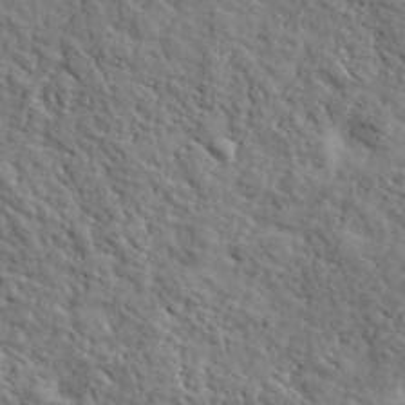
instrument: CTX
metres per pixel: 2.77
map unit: lHvf
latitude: 35.6127
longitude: -86.0633
